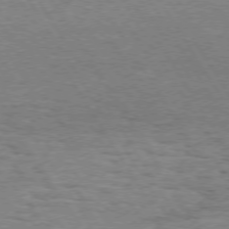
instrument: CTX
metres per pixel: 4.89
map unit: Hpe
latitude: 73.5372
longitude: -143.4049
